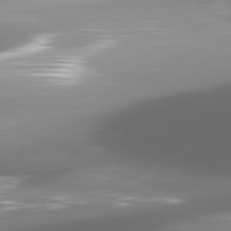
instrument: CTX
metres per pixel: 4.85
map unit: lApd
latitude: 82.2333
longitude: -147.4616
